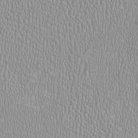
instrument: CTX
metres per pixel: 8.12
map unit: HNhu
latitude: -2.6518
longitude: -0.4979
